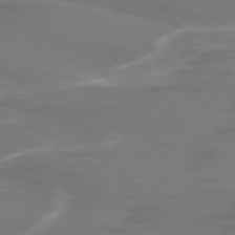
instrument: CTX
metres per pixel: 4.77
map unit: lApd
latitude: 75.0270
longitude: -63.0081
